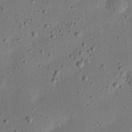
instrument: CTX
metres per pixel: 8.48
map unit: eHh
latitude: 24.4412
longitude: -69.0270
